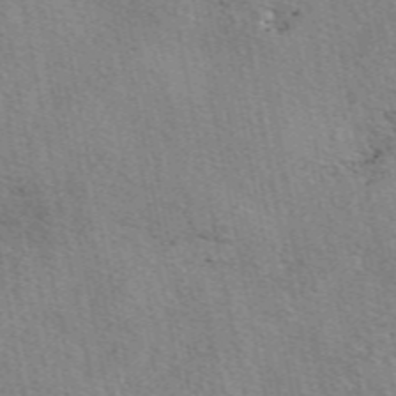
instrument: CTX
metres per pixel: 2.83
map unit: eAb
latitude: 50.3278
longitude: 108.6141
